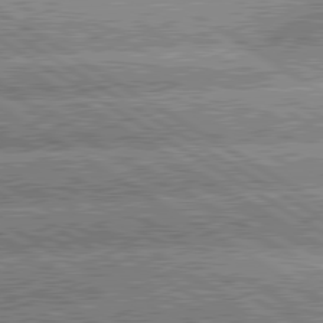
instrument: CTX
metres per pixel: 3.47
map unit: lApd
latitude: 80.3656
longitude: -151.7260
